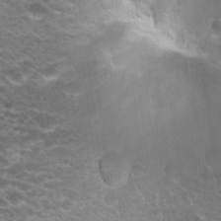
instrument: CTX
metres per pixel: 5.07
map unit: Hto
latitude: 21.2726
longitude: -37.6883
